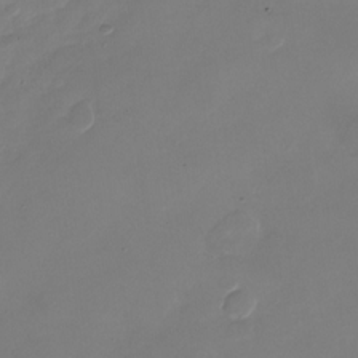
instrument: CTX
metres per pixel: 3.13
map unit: Nhu
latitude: -28.5763
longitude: -66.1766
